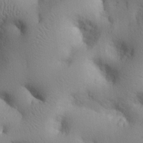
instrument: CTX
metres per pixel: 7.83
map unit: eHh
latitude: 26.5546
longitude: -75.3293
